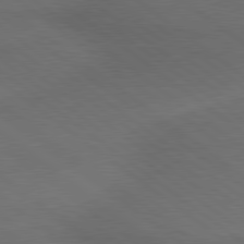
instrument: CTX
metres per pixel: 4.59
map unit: lApd
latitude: 79.4427
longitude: -176.7246
